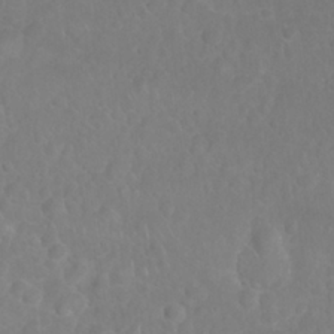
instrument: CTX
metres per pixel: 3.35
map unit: Nhu
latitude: 26.8758
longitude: -64.5357
